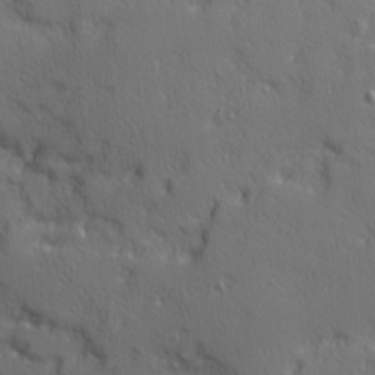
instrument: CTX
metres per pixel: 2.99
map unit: Ave
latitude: 11.8583
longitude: -101.6505
